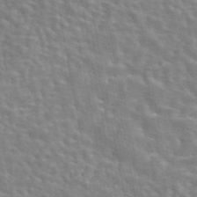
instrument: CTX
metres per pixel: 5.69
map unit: eAb
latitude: 44.4034
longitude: 113.3132
